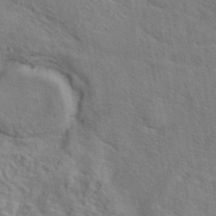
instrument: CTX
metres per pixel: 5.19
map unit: eAb
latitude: 42.8002
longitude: 113.1620
